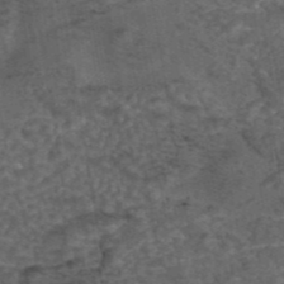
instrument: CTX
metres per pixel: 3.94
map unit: eAb
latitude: 43.5371
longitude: 107.0109
